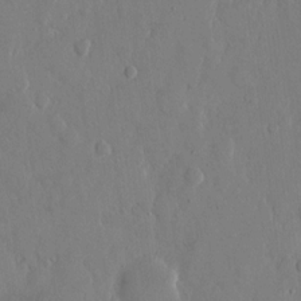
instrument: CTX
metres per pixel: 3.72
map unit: eHh
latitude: 13.2159
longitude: -69.6127
